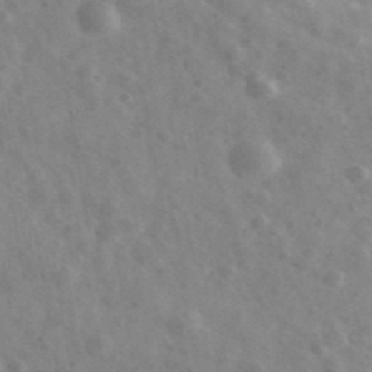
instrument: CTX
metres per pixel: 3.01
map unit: Ave
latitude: 39.1403
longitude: -106.9514
